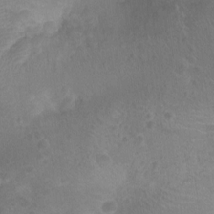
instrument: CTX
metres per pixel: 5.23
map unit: Nhu
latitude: -14.9731
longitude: -25.5182
